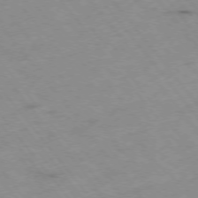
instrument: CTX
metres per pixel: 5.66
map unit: Hpe
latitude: -76.1795
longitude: -18.9702
